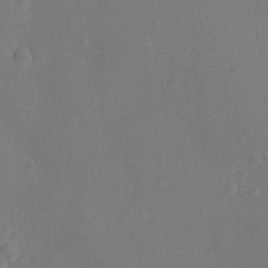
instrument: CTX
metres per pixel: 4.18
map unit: Ht
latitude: -10.8597
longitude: -23.0269
